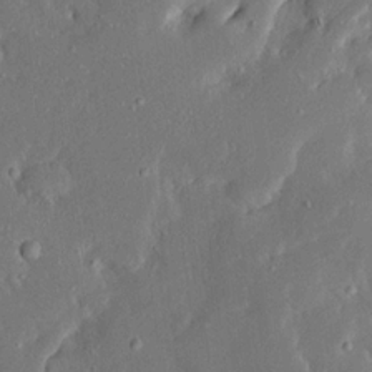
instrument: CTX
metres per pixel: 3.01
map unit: Ave
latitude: 17.7450
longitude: -140.5734
